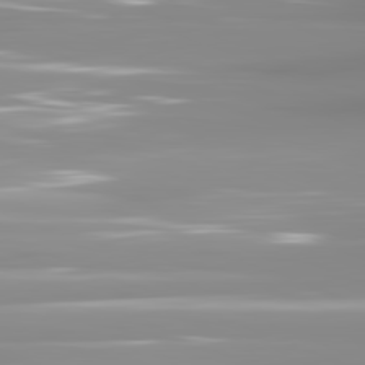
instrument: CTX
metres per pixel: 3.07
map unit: lApd
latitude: 81.8772
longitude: -138.6113
